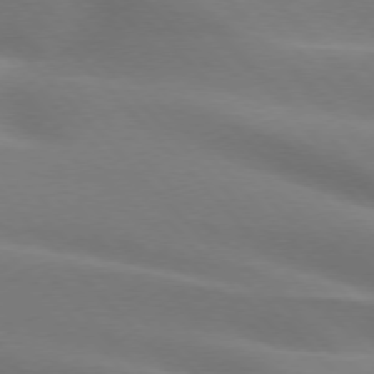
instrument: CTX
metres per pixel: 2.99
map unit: lApd
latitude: 75.2726
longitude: -61.7071
